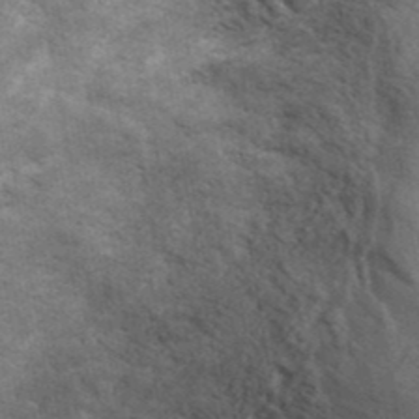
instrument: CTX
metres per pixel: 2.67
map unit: ANa
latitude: 41.5938
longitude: 16.0850
